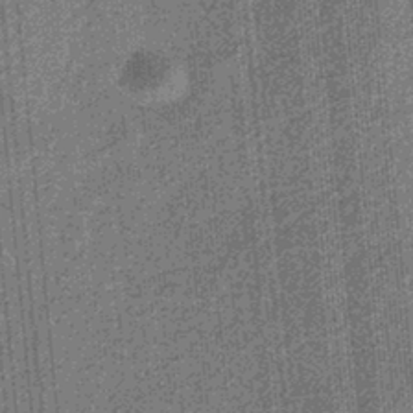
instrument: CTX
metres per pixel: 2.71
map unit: eHb
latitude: -31.5966
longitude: 73.6722
